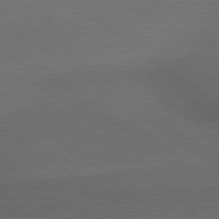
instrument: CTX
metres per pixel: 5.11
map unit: lApd
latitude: 79.7072
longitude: -177.0269
